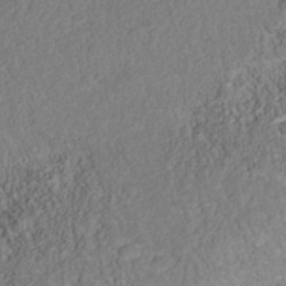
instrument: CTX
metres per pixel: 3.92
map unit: Nhu
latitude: -40.1039
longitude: -85.2159
